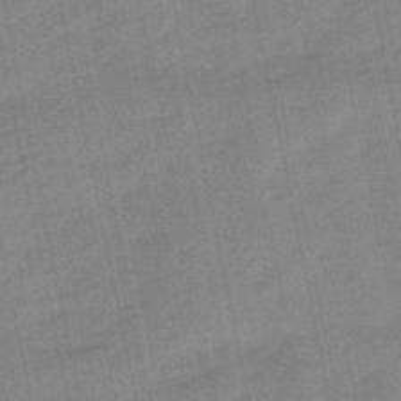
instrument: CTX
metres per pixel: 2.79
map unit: lHb
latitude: -48.6708
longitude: 80.4629
